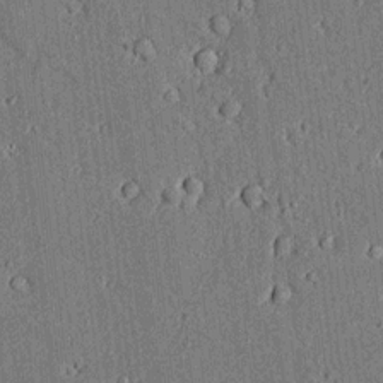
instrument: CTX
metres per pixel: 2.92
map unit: lAvf
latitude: 4.6679
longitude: 169.7477
